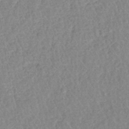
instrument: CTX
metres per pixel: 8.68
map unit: lHb
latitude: -40.2739
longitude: 68.8597
